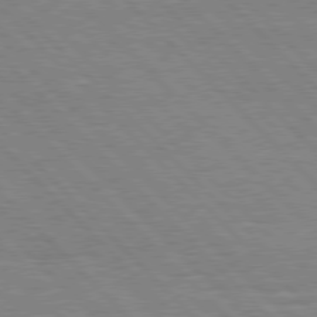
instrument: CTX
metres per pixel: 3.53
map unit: Hpe
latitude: 77.1781
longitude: -126.8002
